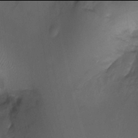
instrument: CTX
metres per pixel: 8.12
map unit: Ht
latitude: -18.0094
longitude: -44.7057
